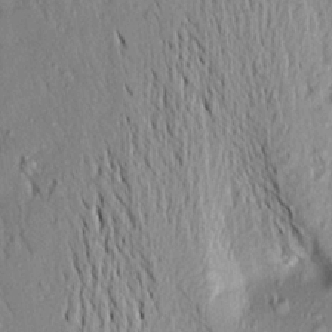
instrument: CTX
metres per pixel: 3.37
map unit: Aa
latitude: 18.1766
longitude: -148.8380
